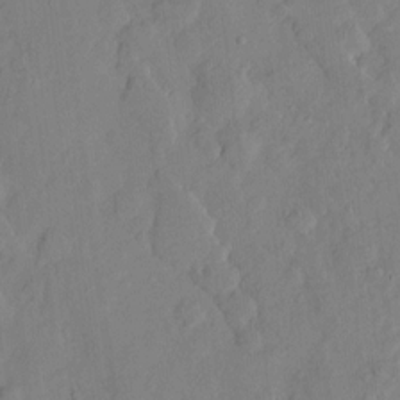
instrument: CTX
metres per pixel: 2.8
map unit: Htu
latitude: -8.1984
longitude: 176.3117
